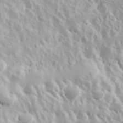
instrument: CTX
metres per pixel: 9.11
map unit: Hve
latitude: 24.4034
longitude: 145.8989
